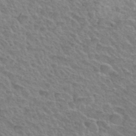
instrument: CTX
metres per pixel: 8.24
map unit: Hto
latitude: 35.8394
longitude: -50.1011
